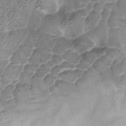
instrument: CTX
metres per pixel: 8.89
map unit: Ave
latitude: -8.1795
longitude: -123.0458
